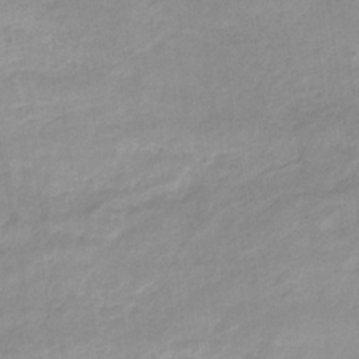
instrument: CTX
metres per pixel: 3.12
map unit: eHb
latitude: -31.8989
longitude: 68.3306
